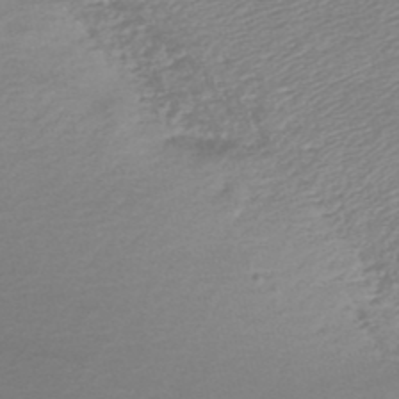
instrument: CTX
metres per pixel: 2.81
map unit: lHb
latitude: -47.7855
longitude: 60.6141
